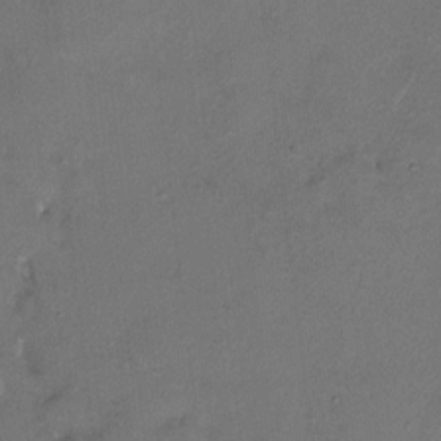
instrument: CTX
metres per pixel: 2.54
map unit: HNhu
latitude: 6.7624
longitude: 5.9556
